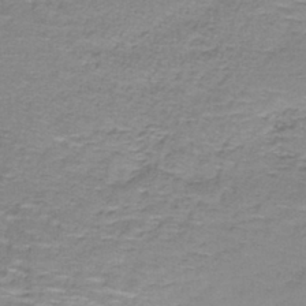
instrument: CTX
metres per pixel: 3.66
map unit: lHb
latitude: -41.6533
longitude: 57.9367
